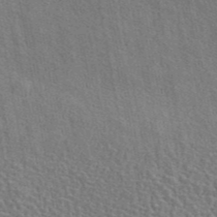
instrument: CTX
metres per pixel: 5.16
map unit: eAb
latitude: 43.6694
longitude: 113.8800
